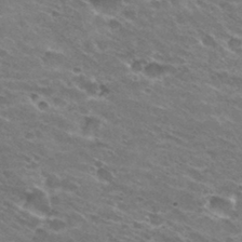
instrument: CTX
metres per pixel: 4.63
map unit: Hto
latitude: 31.2915
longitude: -43.8961
